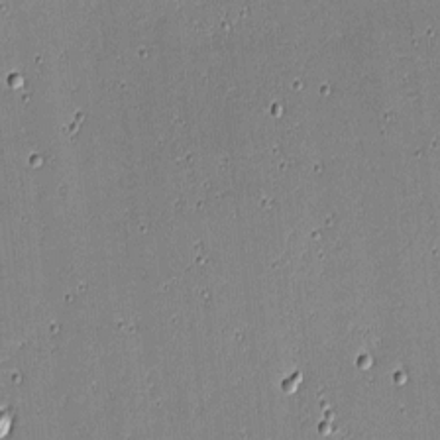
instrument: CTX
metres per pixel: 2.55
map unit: eHh
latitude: -4.0472
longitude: -82.2522
